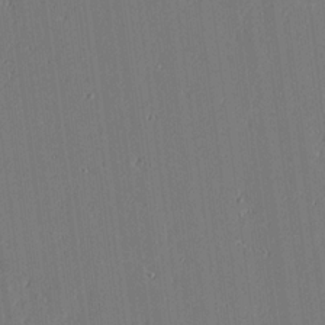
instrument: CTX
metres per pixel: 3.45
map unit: Aa
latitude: 18.9324
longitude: -126.5924
